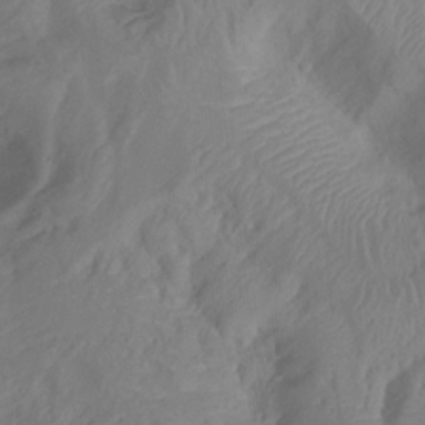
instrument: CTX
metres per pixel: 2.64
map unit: Nhu
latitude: -15.0298
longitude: -26.5546
